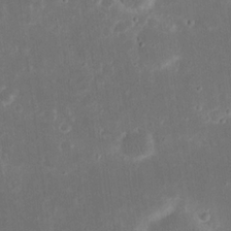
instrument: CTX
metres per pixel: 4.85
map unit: eHh
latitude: 19.5749
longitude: -70.1956
